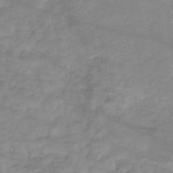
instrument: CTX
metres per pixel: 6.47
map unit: eHb
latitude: -36.4629
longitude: 75.3510
